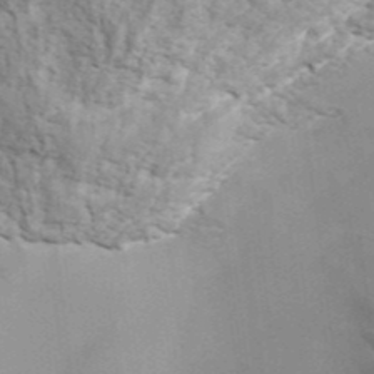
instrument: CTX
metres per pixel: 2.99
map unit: ANa
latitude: 41.9528
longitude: 51.0297
